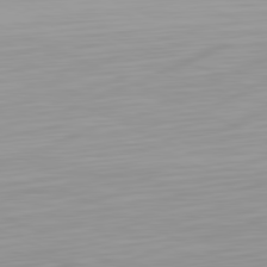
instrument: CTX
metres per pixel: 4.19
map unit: Hpe
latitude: -81.6533
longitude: 19.8611
